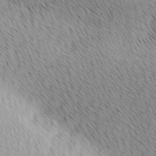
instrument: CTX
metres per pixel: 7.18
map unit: lAa
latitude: 10.2523
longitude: -107.9150
